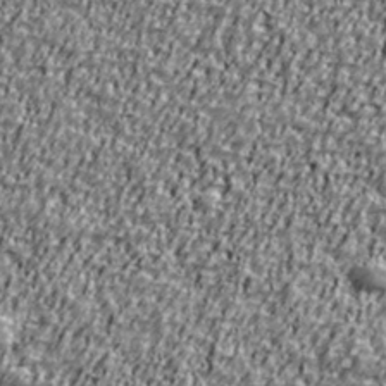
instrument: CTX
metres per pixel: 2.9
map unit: Ave
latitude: 40.9702
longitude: -111.9528
